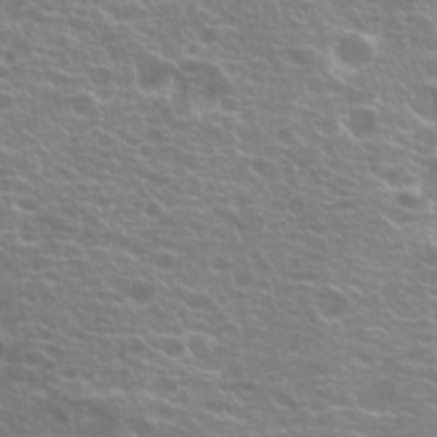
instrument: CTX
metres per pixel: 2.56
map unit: Hto
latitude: 21.1781
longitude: -40.1199
